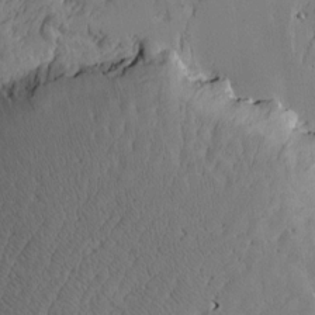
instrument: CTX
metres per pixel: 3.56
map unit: Htu
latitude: -2.4628
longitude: -178.4223
